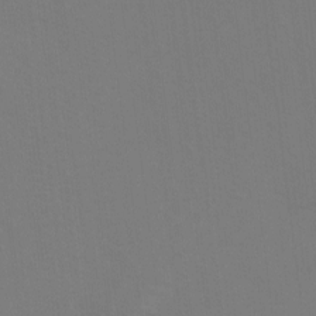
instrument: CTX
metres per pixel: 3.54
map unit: Ave
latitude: 1.0647
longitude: -112.6679
